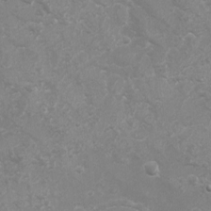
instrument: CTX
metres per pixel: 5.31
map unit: eHh
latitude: -4.3684
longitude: -74.6302
